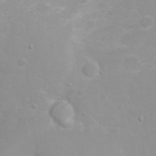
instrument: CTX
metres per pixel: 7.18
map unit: Nhu
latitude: 3.7260
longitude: -26.2145
